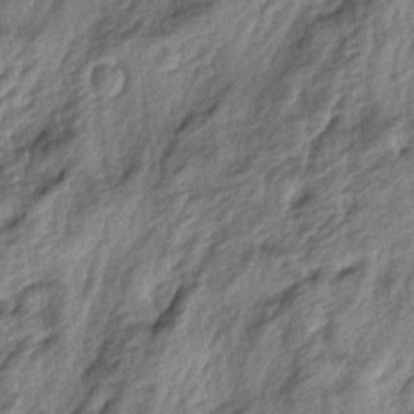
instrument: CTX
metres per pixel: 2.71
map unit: lAa
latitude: -5.1998
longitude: -124.1578
